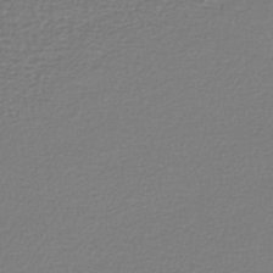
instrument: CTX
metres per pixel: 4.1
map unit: lHb
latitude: -42.3684
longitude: 70.5763
